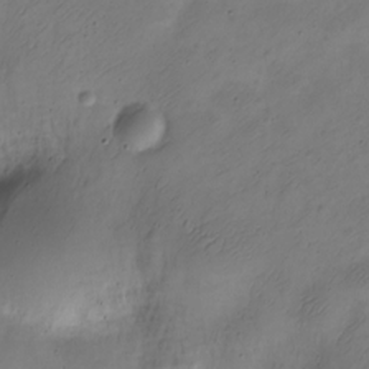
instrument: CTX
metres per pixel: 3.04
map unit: Nve
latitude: -23.9556
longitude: 106.2740
